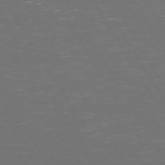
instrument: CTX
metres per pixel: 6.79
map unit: Hpe
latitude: 72.4790
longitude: -126.7246
